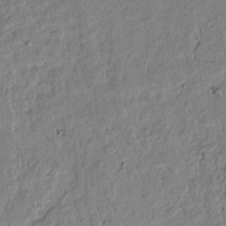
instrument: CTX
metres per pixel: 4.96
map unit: lAvf
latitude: 6.7057
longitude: 168.1227
